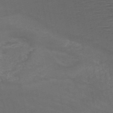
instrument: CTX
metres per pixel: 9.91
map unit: HNb
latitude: -50.8975
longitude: -43.3293
